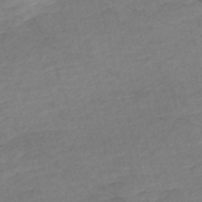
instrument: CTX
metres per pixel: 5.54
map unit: Nve
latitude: -57.4454
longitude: 53.9178
